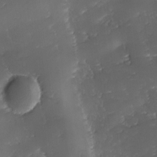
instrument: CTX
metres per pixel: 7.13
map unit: Ave
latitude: -10.4062
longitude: -122.2711
